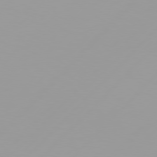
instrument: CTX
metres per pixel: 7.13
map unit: Hpe
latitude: 77.5182
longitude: -139.1025
